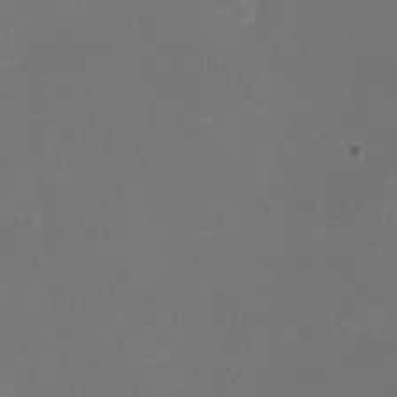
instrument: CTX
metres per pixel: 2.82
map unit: eHh
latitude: -6.6140
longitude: -78.2523
